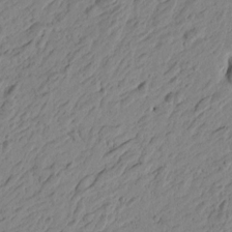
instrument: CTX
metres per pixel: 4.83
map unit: Htu
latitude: -4.4062
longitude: -179.5749
